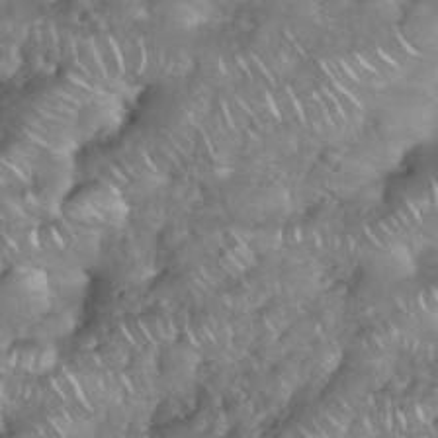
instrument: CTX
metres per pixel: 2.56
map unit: eHh
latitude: 38.5168
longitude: -58.5735
